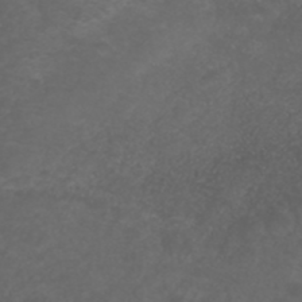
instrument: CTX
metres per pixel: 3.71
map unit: ANa
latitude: 39.1403
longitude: 23.9178
